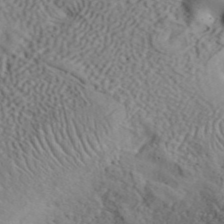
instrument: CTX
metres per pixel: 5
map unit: ANa
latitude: 42.5546
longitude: 55.0298
